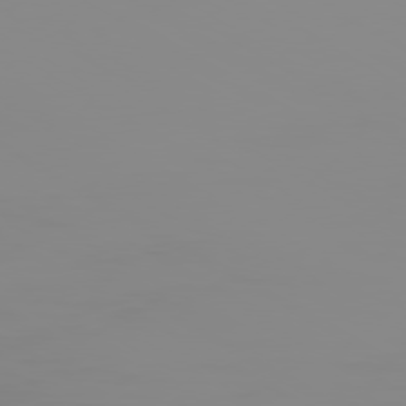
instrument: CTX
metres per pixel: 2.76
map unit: Ap
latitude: -80.3118
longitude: -59.1970
